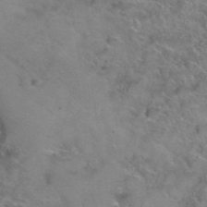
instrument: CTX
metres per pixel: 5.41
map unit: Hto
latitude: 39.6127
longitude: -43.1403
